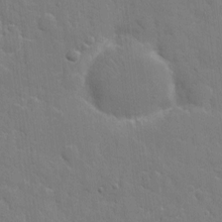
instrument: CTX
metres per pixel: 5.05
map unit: eHh
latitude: 5.5749
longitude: -67.4615
